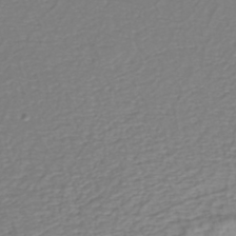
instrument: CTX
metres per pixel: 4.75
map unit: eHh
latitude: -42.6707
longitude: -33.1214
